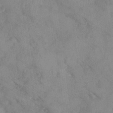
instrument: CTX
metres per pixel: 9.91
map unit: Ave
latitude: 0.1955
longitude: -111.6316
